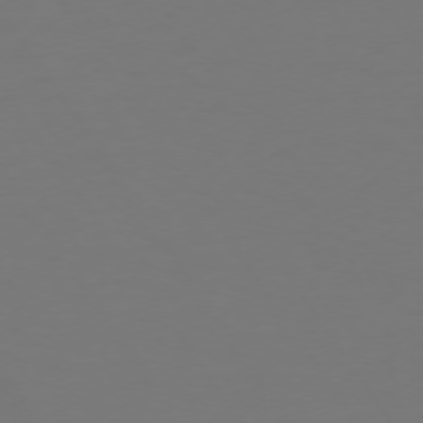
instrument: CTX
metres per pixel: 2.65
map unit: Hpe
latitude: 73.2726
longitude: -123.2537
